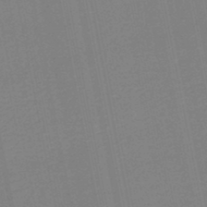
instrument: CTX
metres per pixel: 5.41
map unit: HNb
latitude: -48.0850
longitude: 58.6518
